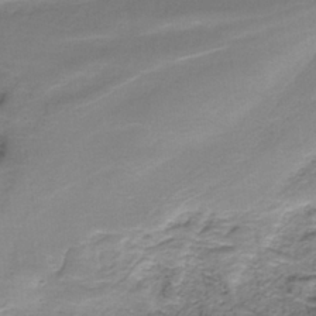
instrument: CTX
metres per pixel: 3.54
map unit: HNb
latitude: -35.8044
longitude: 58.0472
